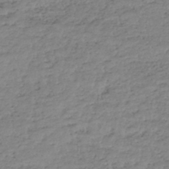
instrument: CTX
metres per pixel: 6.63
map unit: HNhu
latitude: -46.7463
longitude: 30.4062
